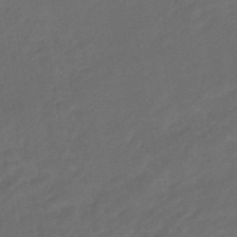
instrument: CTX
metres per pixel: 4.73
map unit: eHb
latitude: -47.1620
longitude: 85.4265
